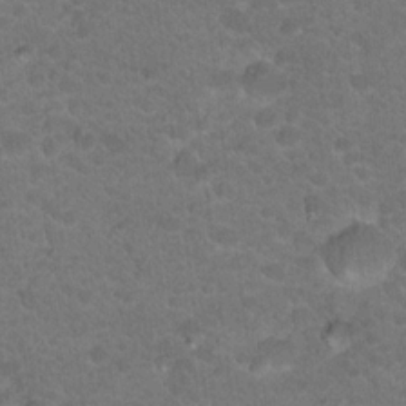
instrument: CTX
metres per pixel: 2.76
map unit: Hto
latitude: 19.0269
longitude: -35.5560
